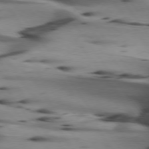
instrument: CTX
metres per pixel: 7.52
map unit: lApd
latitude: 74.8380
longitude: -64.6490
